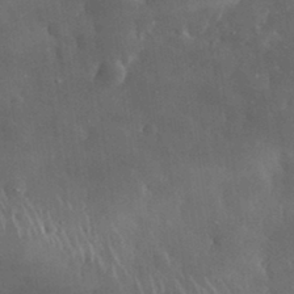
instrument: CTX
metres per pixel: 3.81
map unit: eHh
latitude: 31.4805
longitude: -72.4412
